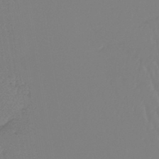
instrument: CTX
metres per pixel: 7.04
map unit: lHb
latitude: -45.2376
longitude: 72.0283
